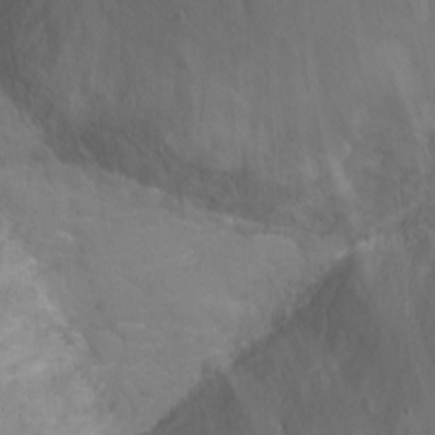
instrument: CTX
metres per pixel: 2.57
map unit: Ht
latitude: -0.8597
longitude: -33.8205
